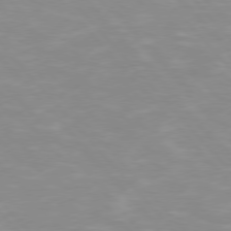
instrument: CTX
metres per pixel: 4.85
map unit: Hpe
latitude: 76.1011
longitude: -155.3482
